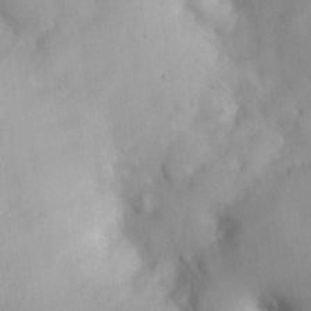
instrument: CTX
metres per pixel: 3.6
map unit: eHh
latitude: 25.4615
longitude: -64.8569
